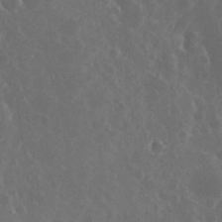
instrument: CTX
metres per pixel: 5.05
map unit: eHh
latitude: 33.6127
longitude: -61.0080
